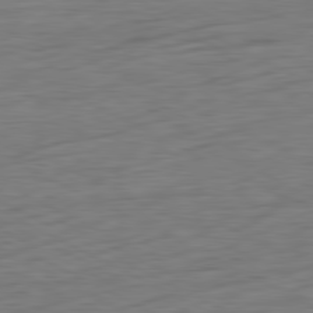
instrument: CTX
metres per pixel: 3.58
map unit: Ap
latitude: -81.4833
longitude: -77.6127
